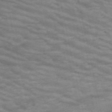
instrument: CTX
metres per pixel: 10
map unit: HNb
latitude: -53.3509
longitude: -43.8772
